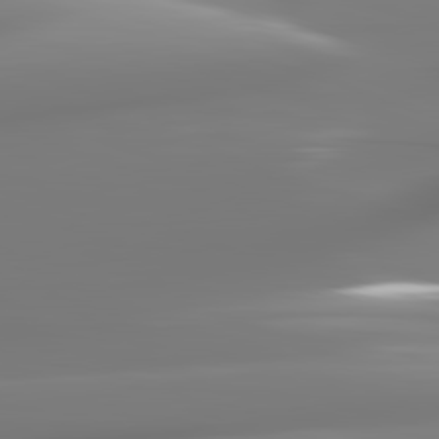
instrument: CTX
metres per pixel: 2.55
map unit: lApd
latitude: 82.4412
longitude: -145.6694
